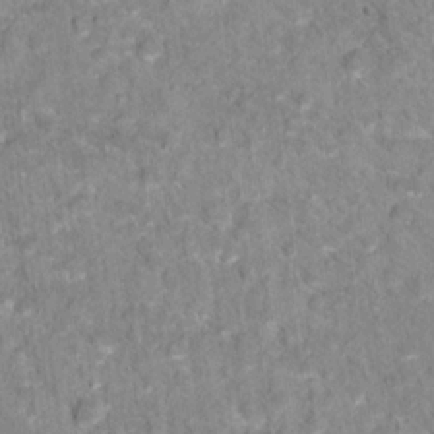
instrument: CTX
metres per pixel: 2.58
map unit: Hto
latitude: 16.9136
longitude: -36.7246
